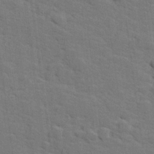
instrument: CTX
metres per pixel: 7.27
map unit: lHvf
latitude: 25.6316
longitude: 142.3684
